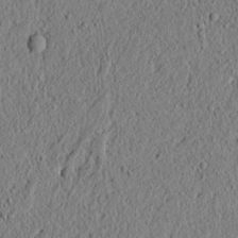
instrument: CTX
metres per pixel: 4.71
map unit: lAvf
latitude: 6.1578
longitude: 166.6518
